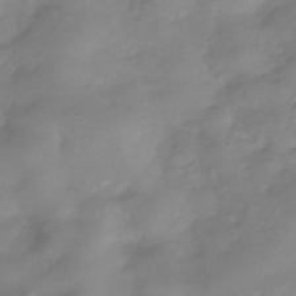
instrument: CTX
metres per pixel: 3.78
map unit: Hve
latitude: -32.1795
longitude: 91.8612
